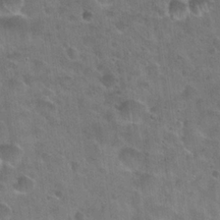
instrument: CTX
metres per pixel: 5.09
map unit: Hto
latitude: 22.2522
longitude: -52.8002
